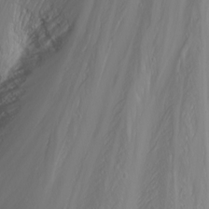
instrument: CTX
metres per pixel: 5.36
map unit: Nhu
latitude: -4.5007
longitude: -87.3104
